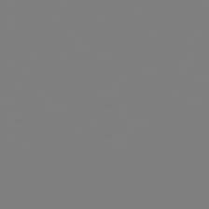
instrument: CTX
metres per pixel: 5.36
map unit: Hpe
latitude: 78.8191
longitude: -166.9135
